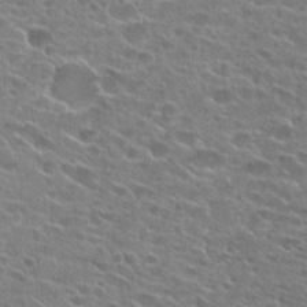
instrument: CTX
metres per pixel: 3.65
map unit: Hto
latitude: 24.1955
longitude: -42.8758
